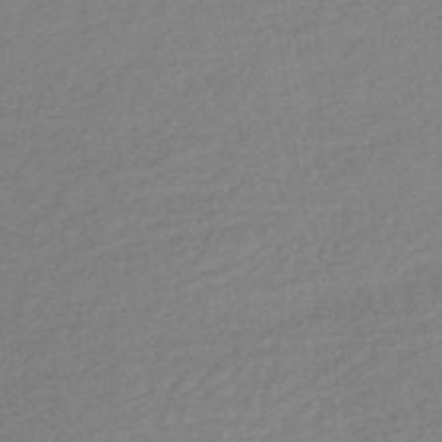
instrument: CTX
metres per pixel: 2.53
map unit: lHb
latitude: -36.2928
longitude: 68.8408
